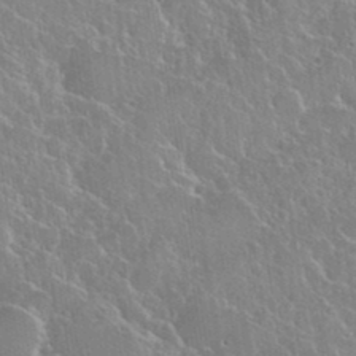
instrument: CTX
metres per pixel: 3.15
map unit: eHh
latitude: 37.7450
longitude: -61.2348
